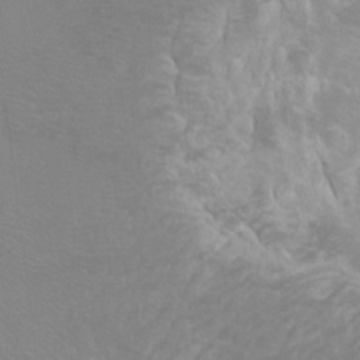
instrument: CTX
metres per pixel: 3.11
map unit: Htu
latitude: -6.9163
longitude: -33.1403
